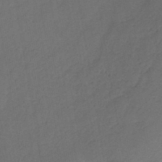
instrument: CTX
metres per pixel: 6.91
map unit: HNb
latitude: -44.1228
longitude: -38.9703
